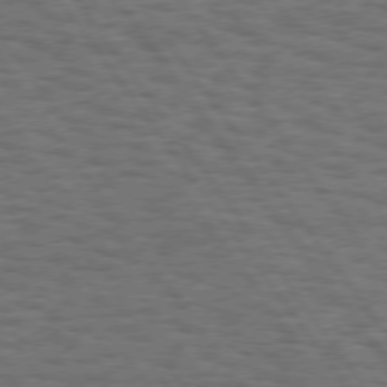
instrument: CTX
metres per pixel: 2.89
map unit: Hpe
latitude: 75.1781
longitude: -135.9528
